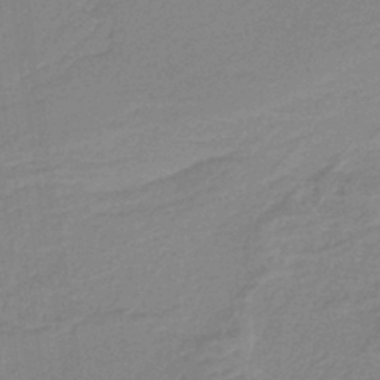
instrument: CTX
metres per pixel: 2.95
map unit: HNb
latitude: -37.1242
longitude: 56.7841
